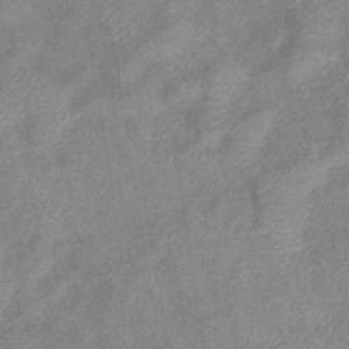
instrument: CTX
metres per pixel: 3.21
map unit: eHb
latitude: -37.4454
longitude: 77.1998
